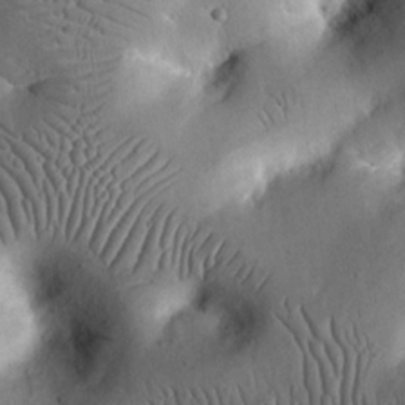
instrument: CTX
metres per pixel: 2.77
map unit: eHh
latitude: 24.0255
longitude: -66.8002
